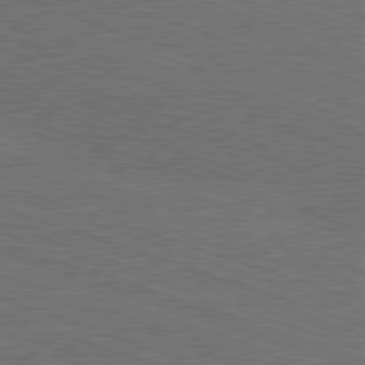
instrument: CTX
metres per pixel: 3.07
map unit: Ap
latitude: -81.4266
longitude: -72.2901
